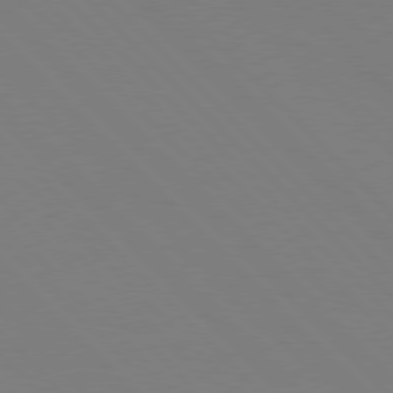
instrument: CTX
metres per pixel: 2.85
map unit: Hpe
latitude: 77.3481
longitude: -125.4615
